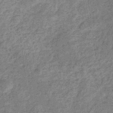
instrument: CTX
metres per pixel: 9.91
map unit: eHb
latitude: -31.4643
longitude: 69.0297
